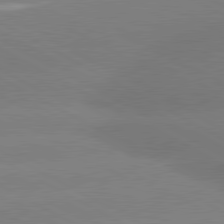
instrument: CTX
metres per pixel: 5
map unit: lApd
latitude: 80.6490
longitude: -150.4979
